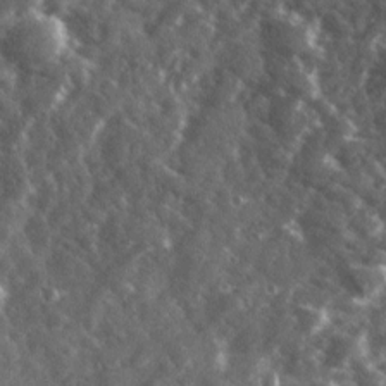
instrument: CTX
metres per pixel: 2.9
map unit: Ave
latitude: 18.3089
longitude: -130.3279
